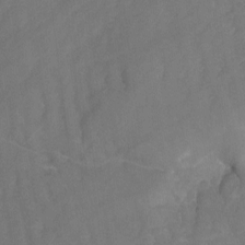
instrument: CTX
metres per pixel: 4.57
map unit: Nhu
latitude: -13.9556
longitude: -59.4426
